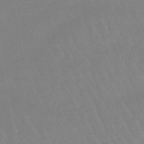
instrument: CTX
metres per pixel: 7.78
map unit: eHb
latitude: -46.4251
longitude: 80.0850
